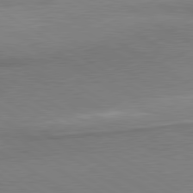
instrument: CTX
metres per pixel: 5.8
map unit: lApd
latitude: 80.4223
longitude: 166.8408
